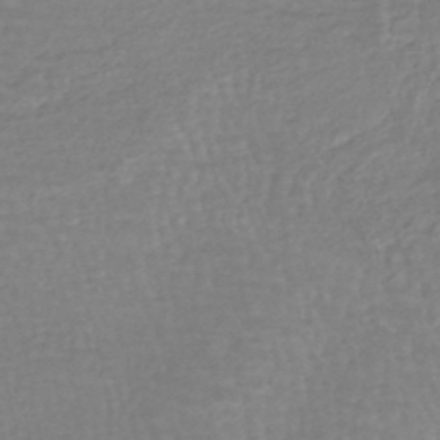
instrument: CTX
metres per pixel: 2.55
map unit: HNhu
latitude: -47.5966
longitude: 98.4251
